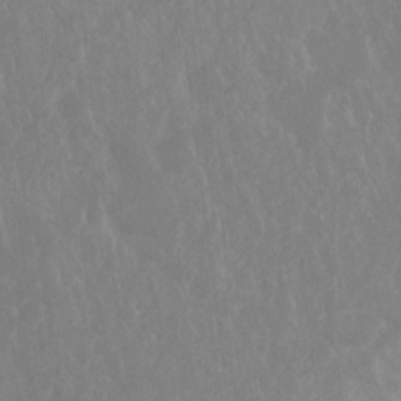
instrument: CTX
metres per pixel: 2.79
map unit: Hto
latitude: -8.1039
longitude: -45.1592
